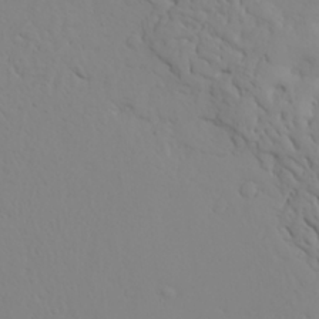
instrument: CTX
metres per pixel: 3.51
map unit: Ave
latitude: 23.6694
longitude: -132.8380
